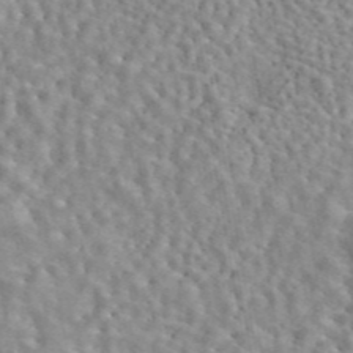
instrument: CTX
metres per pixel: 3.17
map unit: eAb
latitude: 44.5734
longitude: 112.7085
